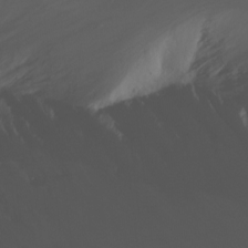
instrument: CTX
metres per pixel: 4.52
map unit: Nhu
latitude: -13.7478
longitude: -61.1025
